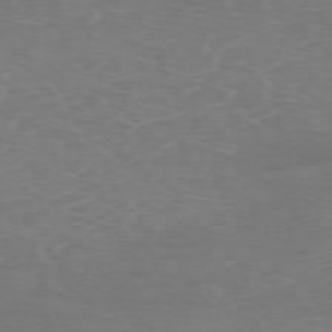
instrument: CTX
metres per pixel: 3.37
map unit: Hpe
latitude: -71.1998
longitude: 12.0283
